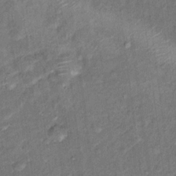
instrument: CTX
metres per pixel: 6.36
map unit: Hto
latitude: 15.8206
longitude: -31.9717
